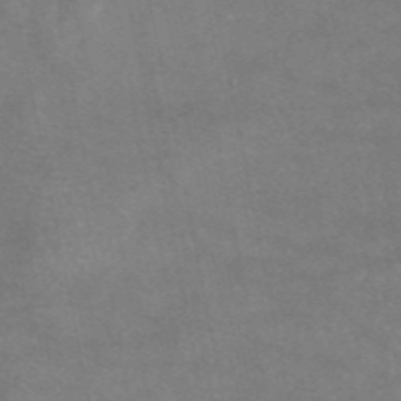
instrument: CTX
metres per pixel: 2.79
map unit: eAb
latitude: 47.0837
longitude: 119.8233
